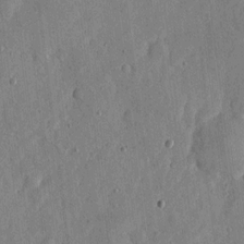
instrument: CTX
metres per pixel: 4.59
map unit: eHh
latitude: 5.8016
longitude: -71.9906
